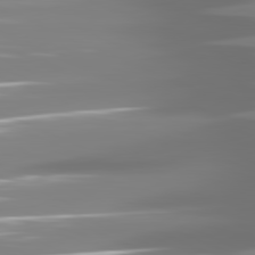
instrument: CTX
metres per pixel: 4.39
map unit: lApd
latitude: 81.3293
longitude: -138.4412
